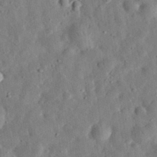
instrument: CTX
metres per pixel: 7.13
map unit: eHh
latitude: 33.0081
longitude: -75.4049
